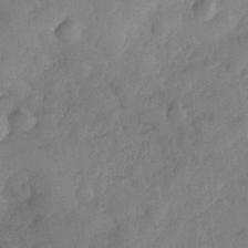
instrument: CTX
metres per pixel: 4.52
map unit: Nhe
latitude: -36.5951
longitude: -177.0080
